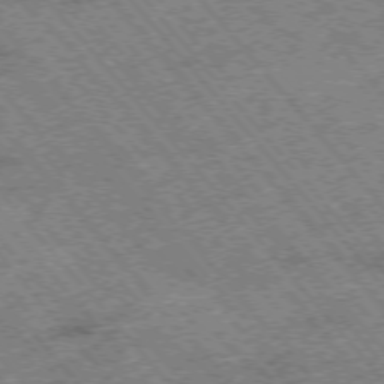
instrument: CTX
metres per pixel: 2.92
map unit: Hpe
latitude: -75.6722
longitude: -17.7450
